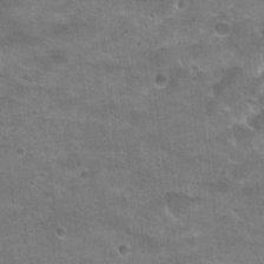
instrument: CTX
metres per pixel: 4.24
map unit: Hto
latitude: 21.9528
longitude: -43.0459
